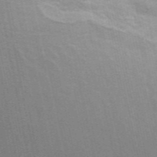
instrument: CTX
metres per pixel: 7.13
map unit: ANa
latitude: 49.4048
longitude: -75.4993
